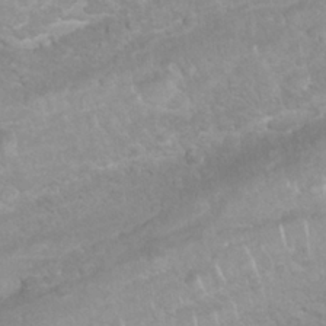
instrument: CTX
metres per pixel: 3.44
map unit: Nhu
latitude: 26.6680
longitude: -62.7436
